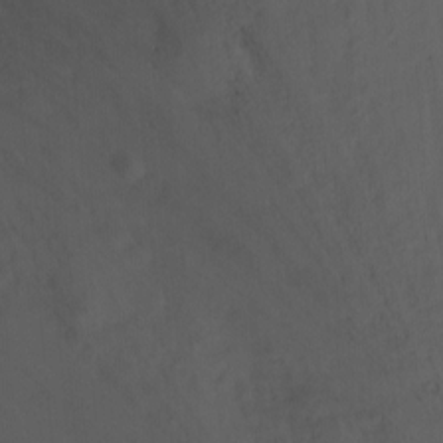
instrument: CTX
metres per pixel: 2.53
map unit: Nhu
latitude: -13.0109
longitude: -41.6882
